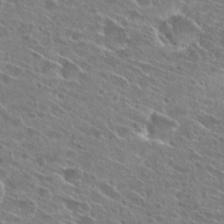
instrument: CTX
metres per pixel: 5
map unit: Hto
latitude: 27.3482
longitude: -44.7057
